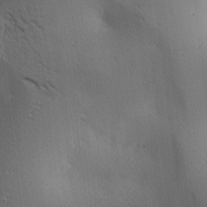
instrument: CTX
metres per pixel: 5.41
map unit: lAa
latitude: 3.0836
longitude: -116.8569
